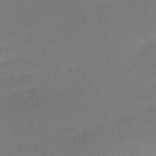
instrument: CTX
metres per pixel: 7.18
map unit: HNb
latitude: -50.4440
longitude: -41.5560
